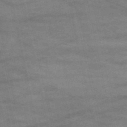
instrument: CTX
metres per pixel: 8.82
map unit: HNb
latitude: -53.0864
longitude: -38.9891
